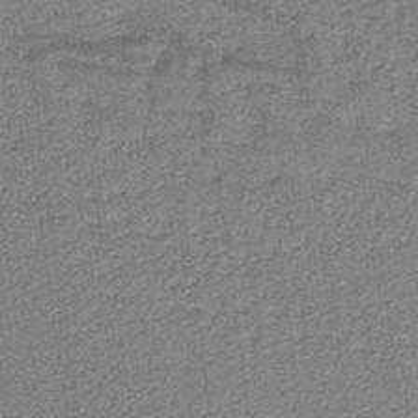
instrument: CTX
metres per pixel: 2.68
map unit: HNb
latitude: -36.1039
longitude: 57.4643
